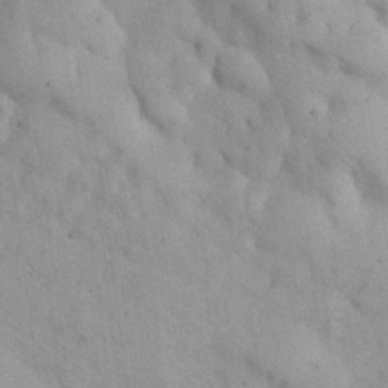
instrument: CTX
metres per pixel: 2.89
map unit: Nhu
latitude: 27.4049
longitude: -71.4237
